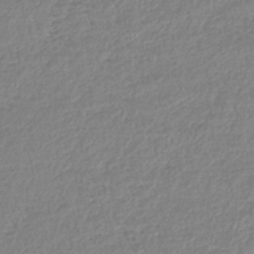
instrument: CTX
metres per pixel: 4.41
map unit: lHb
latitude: -44.0661
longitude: 68.7085
